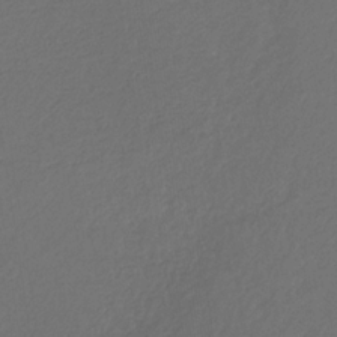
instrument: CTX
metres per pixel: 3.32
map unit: eHb
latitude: -30.4818
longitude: 68.1605
